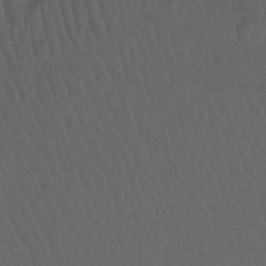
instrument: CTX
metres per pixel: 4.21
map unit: Ht
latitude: -12.0094
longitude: -44.2522
